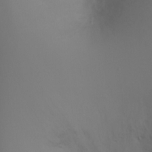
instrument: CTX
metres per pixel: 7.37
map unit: Ht
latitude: -5.4643
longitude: -26.0633
